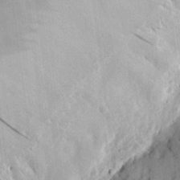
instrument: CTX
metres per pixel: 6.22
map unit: eHh
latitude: 28.7057
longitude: -81.8961
